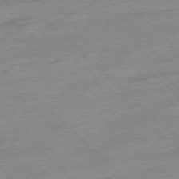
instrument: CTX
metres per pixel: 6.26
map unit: Ap
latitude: -77.4076
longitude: -97.9717
